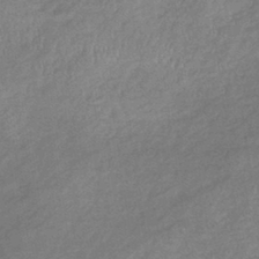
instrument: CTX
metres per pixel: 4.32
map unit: lHb
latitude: -35.3699
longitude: 68.8408
